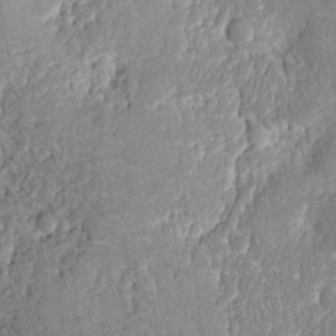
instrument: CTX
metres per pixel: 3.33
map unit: eHh
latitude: 12.5168
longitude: -70.9514
